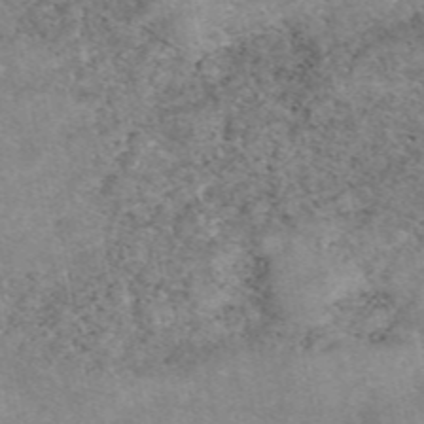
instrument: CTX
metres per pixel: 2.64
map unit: eAb
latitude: 48.6490
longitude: 121.1809
